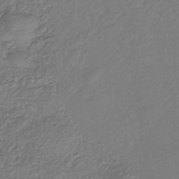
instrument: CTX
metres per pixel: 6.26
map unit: eHh
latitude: -42.0661
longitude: 118.1606
